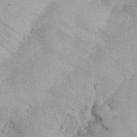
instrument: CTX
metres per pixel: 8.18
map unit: Nhu
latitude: 26.5546
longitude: -69.0459
